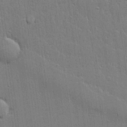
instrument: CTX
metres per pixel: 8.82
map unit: lHvf
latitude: 21.3860
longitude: 142.9163
